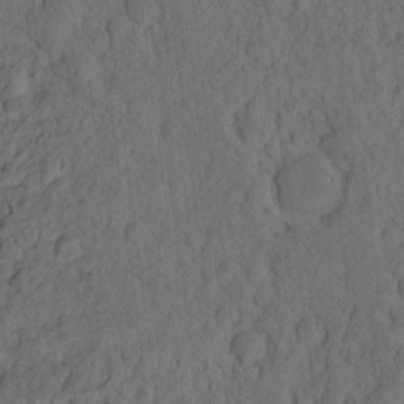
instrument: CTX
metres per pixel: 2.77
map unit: eHh
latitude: -2.1227
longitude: 17.1243
